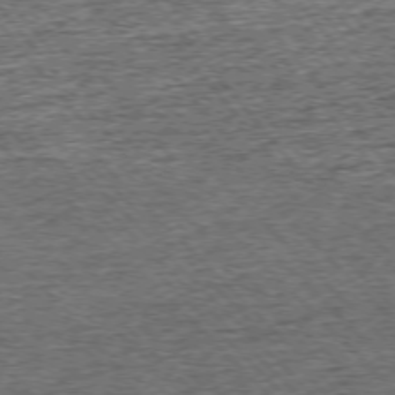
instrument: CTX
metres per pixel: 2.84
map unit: Ap
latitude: -75.6722
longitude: -91.6505
